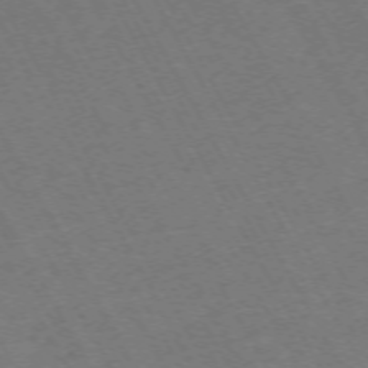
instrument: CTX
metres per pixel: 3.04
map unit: Hpe
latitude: -71.7478
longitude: 8.8408
